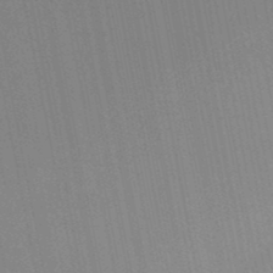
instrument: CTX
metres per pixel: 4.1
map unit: lHb
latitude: -48.5952
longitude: 67.0297
